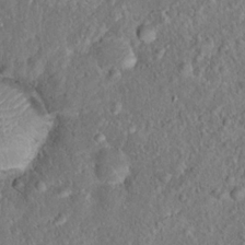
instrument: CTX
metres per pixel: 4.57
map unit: Hto
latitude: 15.9339
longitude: -41.1592
